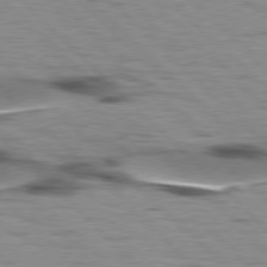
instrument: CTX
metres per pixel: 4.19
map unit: lApd
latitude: 77.2159
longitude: -48.9136
